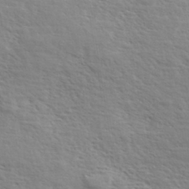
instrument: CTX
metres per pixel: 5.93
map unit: eHh
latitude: 36.6113
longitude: -138.9514
